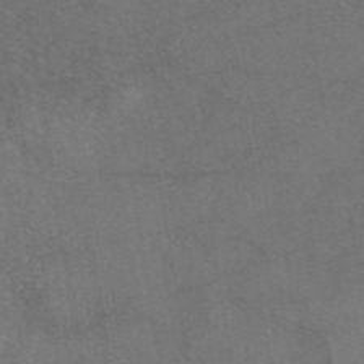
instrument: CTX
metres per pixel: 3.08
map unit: eAb
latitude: 46.9325
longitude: 111.1431
